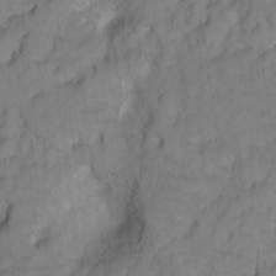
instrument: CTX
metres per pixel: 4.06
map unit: Hto
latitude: 5.3104
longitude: -31.7261
